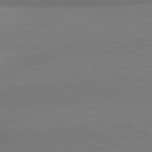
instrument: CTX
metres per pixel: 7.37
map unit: lApd
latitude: 81.1781
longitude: 163.0864
